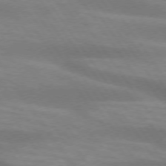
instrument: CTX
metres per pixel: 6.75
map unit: lApd
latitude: 73.9717
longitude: -54.4979
